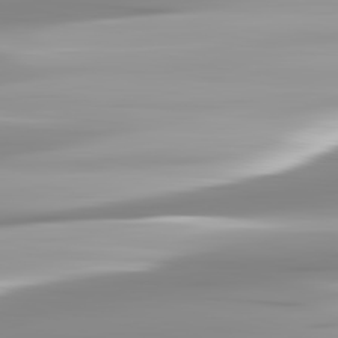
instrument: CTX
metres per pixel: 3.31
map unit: lApd
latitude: 82.8002
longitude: -138.8758
